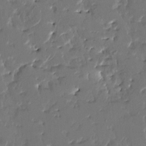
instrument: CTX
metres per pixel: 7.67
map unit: HNhu
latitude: 4.0444
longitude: 8.2739
